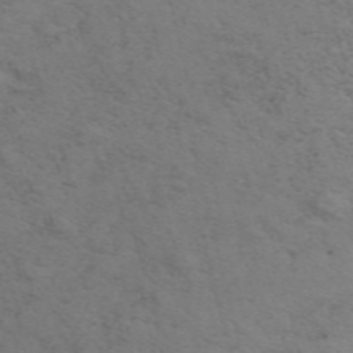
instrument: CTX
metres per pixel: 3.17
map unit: ANa
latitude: 51.0836
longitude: -71.1403
